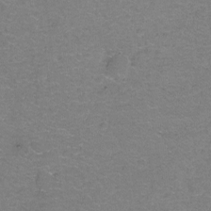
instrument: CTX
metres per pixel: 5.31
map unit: Hto
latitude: -1.6155
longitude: -34.1011
